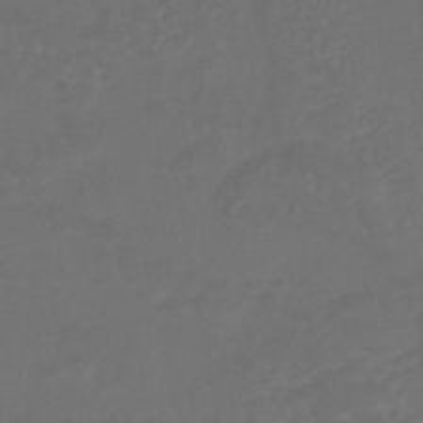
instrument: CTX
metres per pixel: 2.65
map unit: HNhu
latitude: -46.4818
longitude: 92.2739
